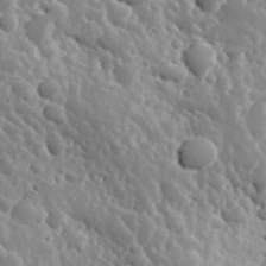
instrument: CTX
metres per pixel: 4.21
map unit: Hve
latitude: 24.6112
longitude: 146.1228
